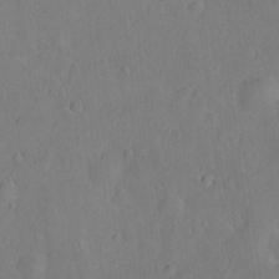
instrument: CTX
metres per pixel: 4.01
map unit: Ht
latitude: -9.3132
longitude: -22.7624
